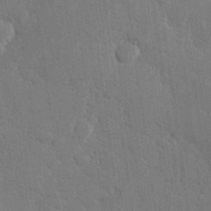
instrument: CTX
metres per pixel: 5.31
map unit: Hve
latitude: 25.7260
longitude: 150.9542
